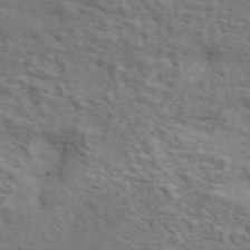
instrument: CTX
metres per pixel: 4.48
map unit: ANa
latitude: 46.4979
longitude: 24.6329
